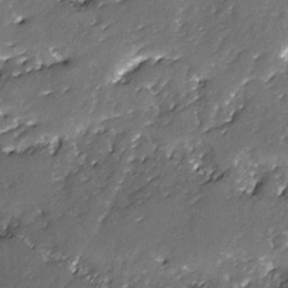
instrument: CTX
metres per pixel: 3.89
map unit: Ave
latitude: -7.8233
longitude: -117.5371
